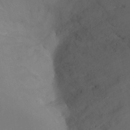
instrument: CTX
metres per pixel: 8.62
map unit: Nhu
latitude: -13.5777
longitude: -71.5749
